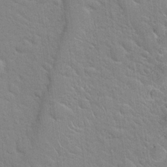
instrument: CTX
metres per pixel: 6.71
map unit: Hto
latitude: 20.4601
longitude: -51.8394
